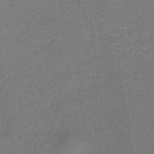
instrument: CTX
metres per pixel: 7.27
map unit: lHb
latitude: -33.4266
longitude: 67.0108
